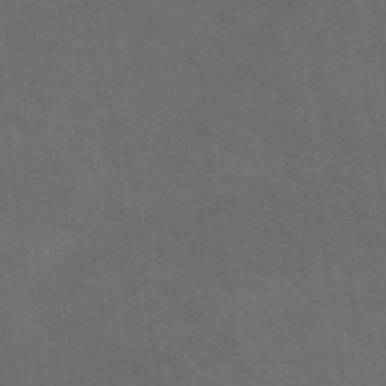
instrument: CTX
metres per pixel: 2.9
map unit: eAb
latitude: 50.8569
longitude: 112.6897
